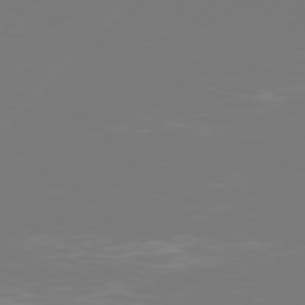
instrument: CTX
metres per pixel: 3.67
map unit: Hpe
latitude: 77.0269
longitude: -137.4427
